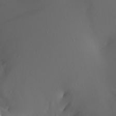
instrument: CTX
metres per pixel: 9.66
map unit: Aa
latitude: 20.7624
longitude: -145.7260
